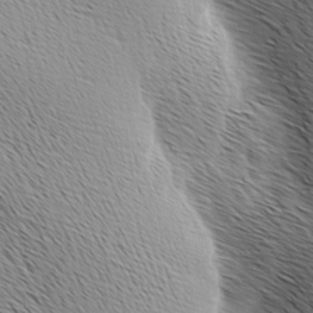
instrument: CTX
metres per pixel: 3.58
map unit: Ave
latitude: 10.1578
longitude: -107.4237
